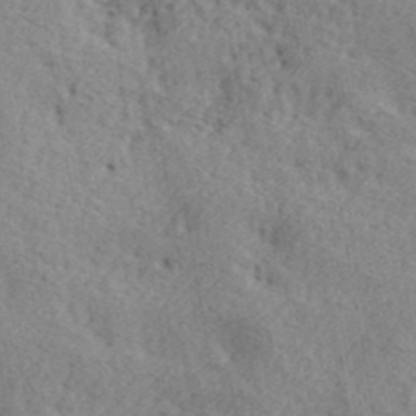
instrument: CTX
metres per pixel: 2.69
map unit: lHvf
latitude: 41.2348
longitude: -87.4804
